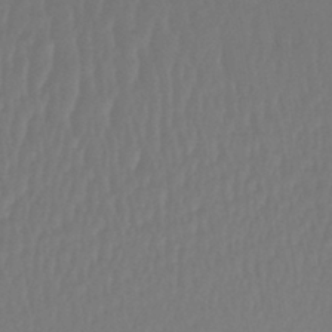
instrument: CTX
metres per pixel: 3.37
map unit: lHb
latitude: -42.9541
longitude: 59.3887
